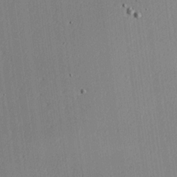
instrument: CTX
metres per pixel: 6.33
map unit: Hve
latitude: 18.4034
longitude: 149.2565
